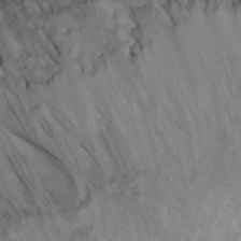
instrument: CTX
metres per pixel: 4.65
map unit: ANa
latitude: 42.0255
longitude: 15.1998
